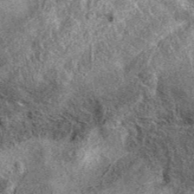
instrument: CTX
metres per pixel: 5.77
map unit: eAb
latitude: 37.4426
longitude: 110.4440
